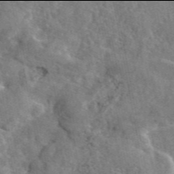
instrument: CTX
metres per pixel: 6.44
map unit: eAb
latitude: 45.9906
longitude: 112.9542
